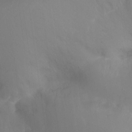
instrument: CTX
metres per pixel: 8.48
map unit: Ht
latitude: -16.8030
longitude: -41.7638
